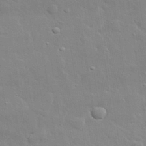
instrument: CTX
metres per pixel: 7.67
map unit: lHvf
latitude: 32.0255
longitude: -88.3657
